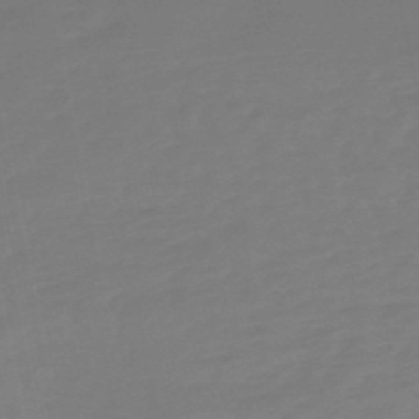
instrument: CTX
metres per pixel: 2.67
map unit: lHb
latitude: -49.3510
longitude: 78.5573
